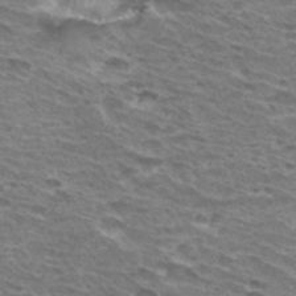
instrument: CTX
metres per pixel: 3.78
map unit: Hto
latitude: 32.0255
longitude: -42.4034
